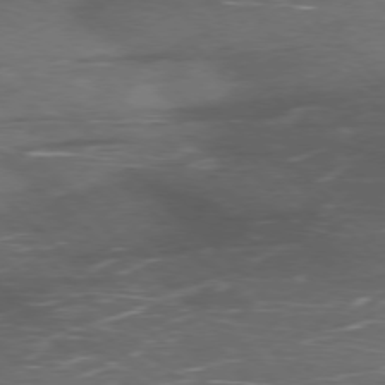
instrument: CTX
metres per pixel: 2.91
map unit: Ap
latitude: -77.8422
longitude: -68.9325
